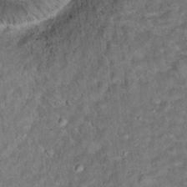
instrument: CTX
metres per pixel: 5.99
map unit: Hto
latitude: 15.7639
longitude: -38.4601
